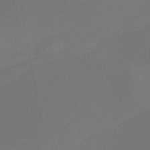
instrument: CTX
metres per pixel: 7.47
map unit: HNb
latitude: -45.1053
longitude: -44.4034
